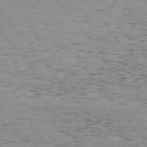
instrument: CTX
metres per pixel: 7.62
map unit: Hpe
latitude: 75.4804
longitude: -143.7450
